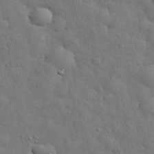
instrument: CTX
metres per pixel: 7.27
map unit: eHh
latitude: 29.4993
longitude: -75.9906
